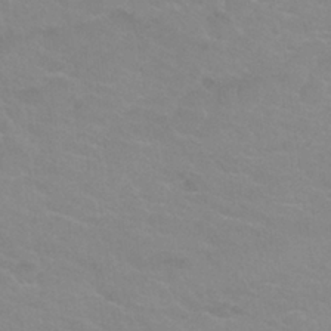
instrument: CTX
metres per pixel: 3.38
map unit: Nhu
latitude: 27.2726
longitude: -54.1011
